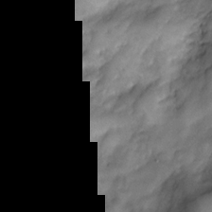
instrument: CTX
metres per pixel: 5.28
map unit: Nve
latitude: -26.7463
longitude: -148.9703
